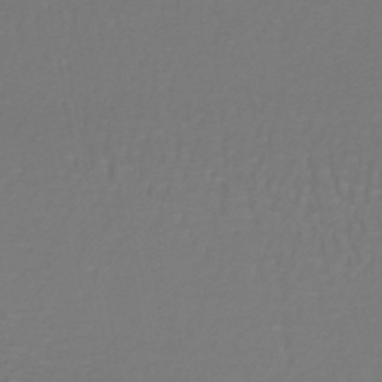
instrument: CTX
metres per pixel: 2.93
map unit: lHb
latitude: -42.3495
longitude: 57.1620
